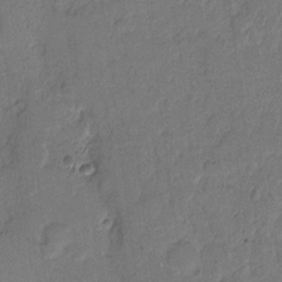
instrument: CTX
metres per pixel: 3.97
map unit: eHh
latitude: 9.0081
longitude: -64.0255
